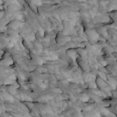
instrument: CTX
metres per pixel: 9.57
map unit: Htu
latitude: 1.9150
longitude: 143.6532
